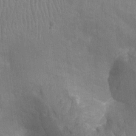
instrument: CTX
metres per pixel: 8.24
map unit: Nhu
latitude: -14.2551
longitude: -25.1592
